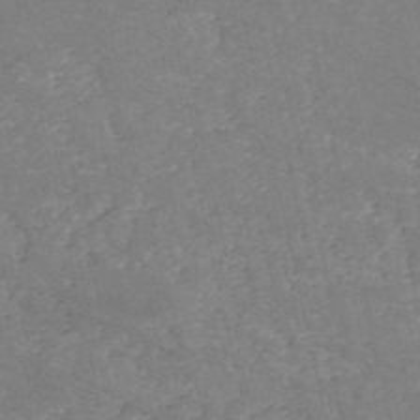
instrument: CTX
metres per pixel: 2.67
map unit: HNb
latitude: -54.5952
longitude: -38.6112
